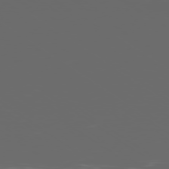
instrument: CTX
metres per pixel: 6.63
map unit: Ap
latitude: -79.6533
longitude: -59.4049
